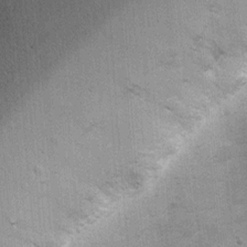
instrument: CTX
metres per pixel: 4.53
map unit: Ht
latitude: 4.3089
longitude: -22.6679
